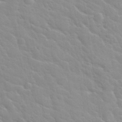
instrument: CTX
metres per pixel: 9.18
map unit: Hto
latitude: 32.5924
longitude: -50.8002
